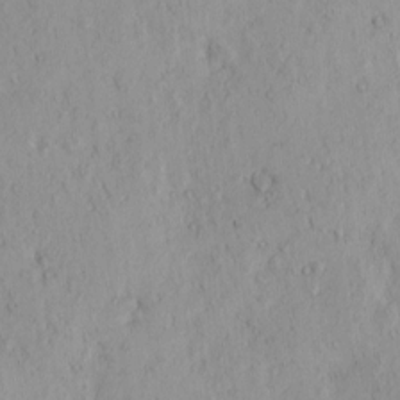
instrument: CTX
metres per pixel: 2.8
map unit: eHh
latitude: 0.0255
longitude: 18.5007
